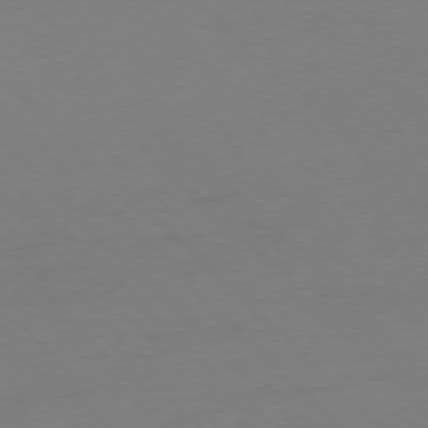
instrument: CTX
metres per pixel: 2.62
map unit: Ap
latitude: -77.1431
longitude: -70.7624
